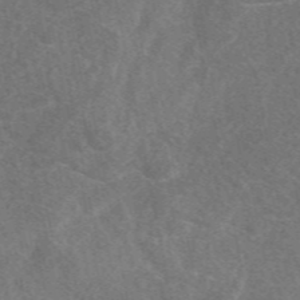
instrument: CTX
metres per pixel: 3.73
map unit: eAb
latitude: 47.9717
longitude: 118.6518
